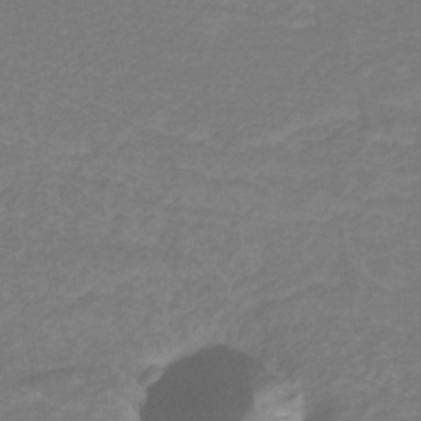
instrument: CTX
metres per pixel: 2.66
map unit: lHb
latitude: -31.1242
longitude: 65.2376
